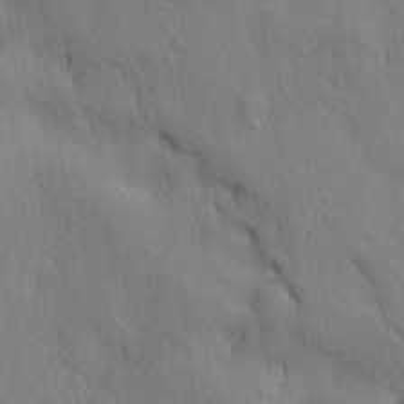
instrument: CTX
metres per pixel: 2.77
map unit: eHh
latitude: 3.7260
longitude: -74.1578
